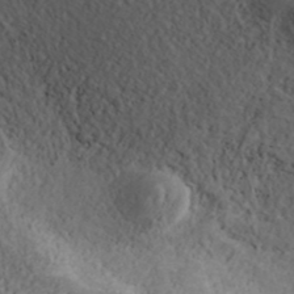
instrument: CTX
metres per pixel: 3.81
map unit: ANa
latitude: 41.0647
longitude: 34.2739
